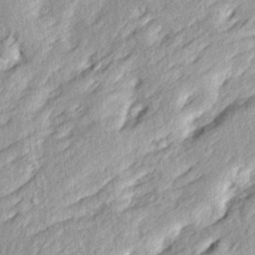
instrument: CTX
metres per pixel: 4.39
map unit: Ave
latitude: 15.6883
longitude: -137.6694
